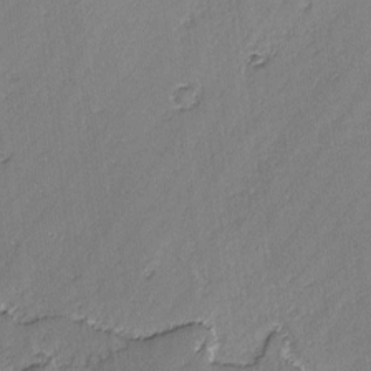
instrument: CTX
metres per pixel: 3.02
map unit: lAvf
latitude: -3.1998
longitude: -107.1214
